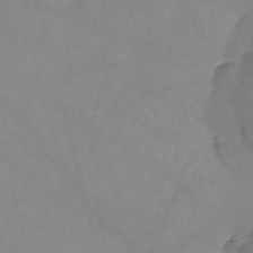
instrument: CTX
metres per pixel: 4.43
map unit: Nve
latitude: -57.9745
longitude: 59.7477
